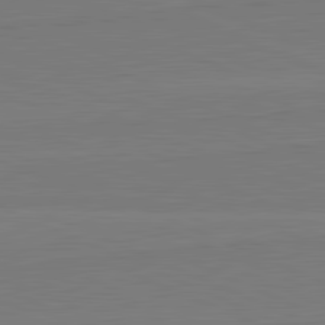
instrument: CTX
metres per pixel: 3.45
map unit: lApd
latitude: 82.1199
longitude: 166.8219
